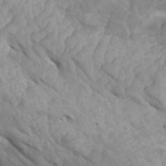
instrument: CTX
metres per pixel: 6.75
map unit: Htu
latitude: -6.0472
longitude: -76.2711
